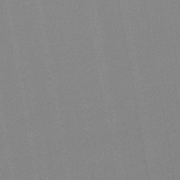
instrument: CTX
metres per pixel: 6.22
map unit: lHb
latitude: -45.7856
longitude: 78.5573
